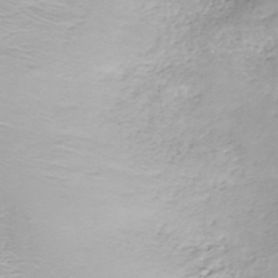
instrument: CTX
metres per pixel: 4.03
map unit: eHh
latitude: -43.0675
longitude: -32.8569
